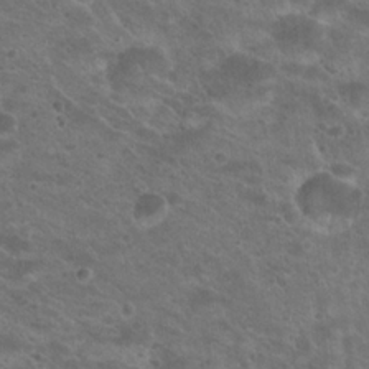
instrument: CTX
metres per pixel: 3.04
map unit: Hto
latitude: 19.6694
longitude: -40.9135
